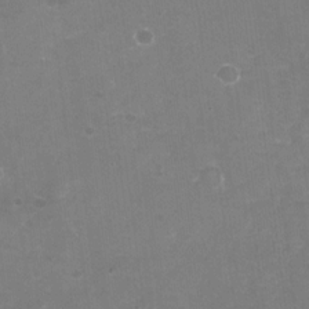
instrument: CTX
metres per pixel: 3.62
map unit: Nhu
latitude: -27.5399
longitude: -61.5749
